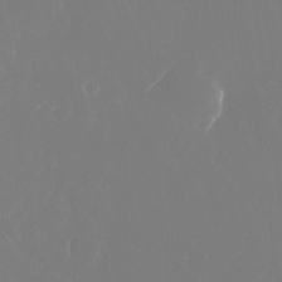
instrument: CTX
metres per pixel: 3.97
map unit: Nhu
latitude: -25.2943
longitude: -72.2334
